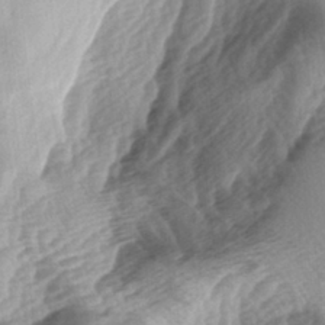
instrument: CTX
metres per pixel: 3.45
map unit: lAa
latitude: -4.1416
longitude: -126.9136
